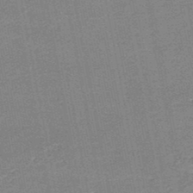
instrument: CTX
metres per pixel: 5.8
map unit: HNb
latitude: -48.1039
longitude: 56.2361
